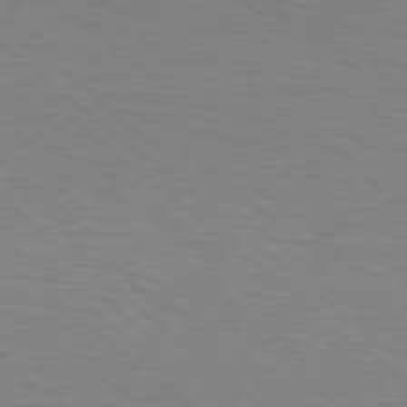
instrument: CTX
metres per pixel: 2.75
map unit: lApd
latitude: 78.6869
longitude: -176.4412
